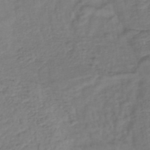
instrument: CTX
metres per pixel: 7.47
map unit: lHb
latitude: -42.2361
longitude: 78.1794
